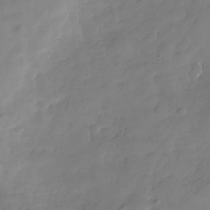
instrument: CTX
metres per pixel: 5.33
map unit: Hve
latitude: -30.4251
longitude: 92.1228
